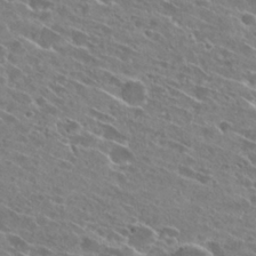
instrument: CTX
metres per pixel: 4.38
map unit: Hto
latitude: 27.3860
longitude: -44.7624
